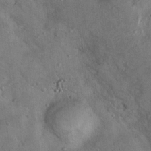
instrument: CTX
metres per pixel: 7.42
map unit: Nhu
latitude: 13.2915
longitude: -27.4049
